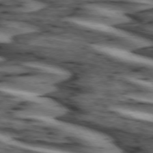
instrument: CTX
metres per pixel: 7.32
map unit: lApd
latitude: 74.1200
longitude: -72.2334
